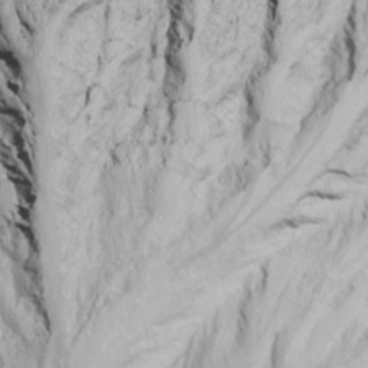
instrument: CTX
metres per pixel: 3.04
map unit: Ave
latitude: 19.1781
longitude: -138.1956
